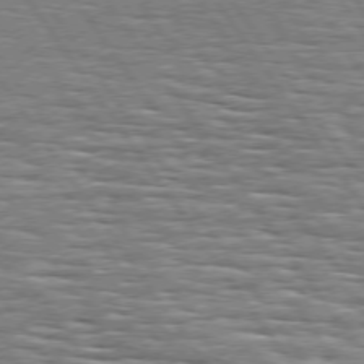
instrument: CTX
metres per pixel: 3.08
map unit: Hpe
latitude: 74.3845
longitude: -138.6868
